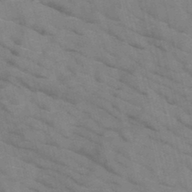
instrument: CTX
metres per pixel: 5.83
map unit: HNb
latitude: -47.8800
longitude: -47.8962
